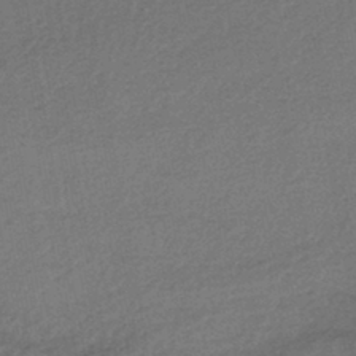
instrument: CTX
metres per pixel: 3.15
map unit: HNhu
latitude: -43.6910
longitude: 95.1053
